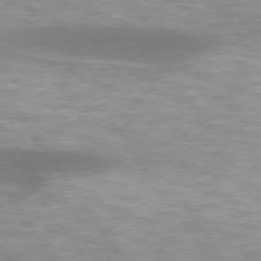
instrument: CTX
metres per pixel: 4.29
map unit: lApd
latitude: 75.0270
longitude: -49.0647
